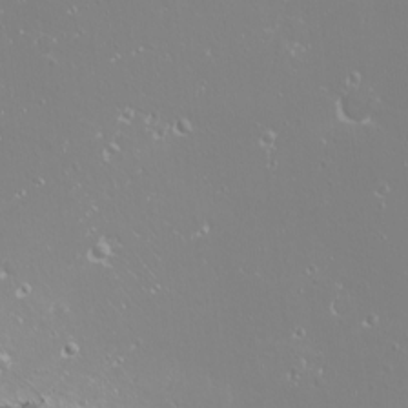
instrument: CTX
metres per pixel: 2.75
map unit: eHh
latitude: -9.6344
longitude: -69.2348
